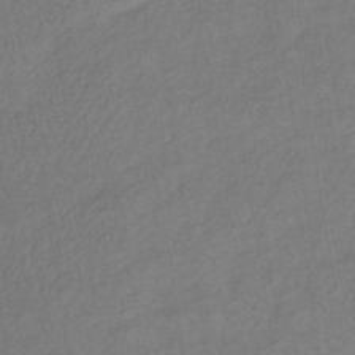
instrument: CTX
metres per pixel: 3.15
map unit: lHb
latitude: -39.4832
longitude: 72.8030
